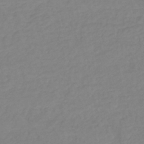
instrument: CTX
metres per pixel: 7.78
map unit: lHb
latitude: -36.8597
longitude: 70.0283
